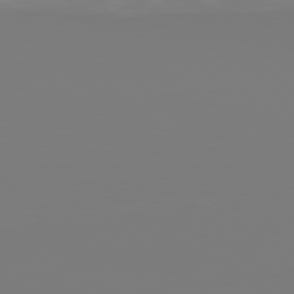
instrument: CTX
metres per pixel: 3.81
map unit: Hpe
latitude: 77.5749
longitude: -134.4223
